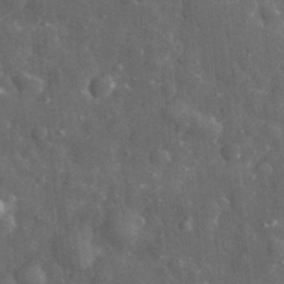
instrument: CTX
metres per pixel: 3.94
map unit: eHh
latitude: 31.4805
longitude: -71.8016
